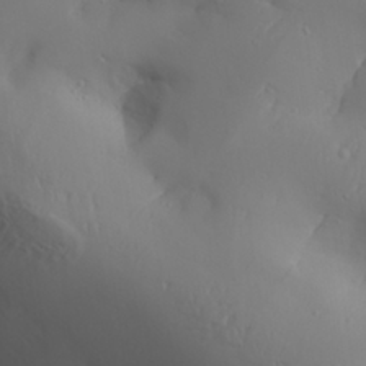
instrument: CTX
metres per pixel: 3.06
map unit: Aa
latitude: 29.7827
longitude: -132.4034
